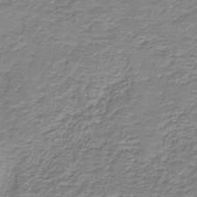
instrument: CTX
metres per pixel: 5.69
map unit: HNb
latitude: -38.7274
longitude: 51.0297
